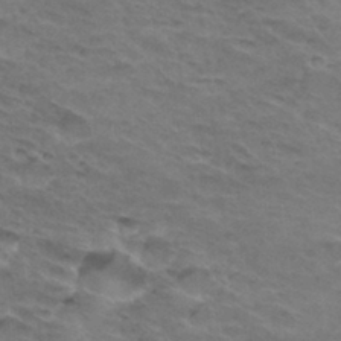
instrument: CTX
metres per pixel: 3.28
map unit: Hto
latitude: 32.8191
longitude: -46.4979
